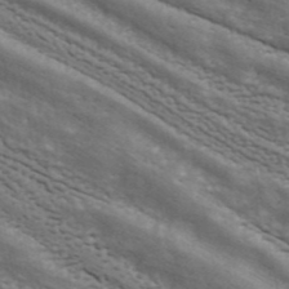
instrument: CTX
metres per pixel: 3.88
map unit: ANa
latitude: 42.8191
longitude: 47.1998
